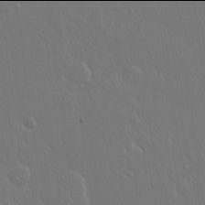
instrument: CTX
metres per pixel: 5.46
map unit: Hto
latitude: 17.9906
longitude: -56.5167
